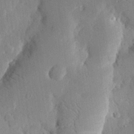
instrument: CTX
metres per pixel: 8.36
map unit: eHh
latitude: 28.8569
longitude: -80.8002
